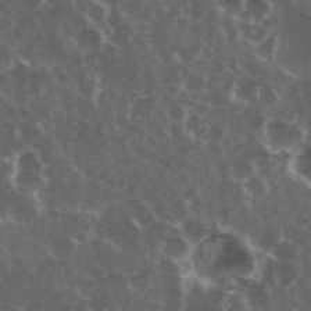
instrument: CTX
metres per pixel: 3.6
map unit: eHh
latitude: 35.2348
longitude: -59.7261
